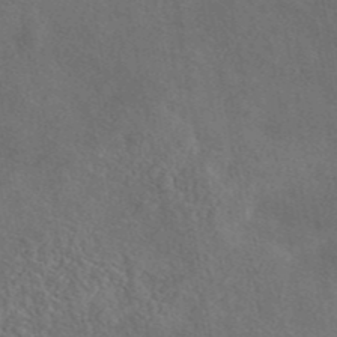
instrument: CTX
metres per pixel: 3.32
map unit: eAb
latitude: 43.4238
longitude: 110.0472
